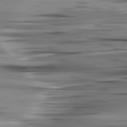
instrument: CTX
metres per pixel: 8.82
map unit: lApd
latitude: 80.8758
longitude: -123.9528
